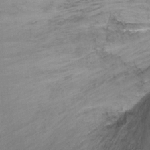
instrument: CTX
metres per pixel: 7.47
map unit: Ht
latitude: -7.8044
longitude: -35.8205
